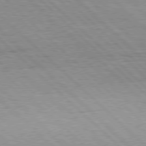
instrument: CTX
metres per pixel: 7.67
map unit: Hpe
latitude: 77.1214
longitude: -127.8961
